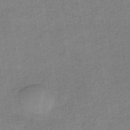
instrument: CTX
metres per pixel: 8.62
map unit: HNb
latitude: -33.9367
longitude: 57.3509
